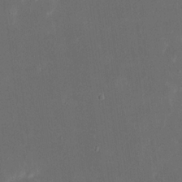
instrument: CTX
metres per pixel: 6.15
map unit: eHh
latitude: 19.3103
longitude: -70.0444
